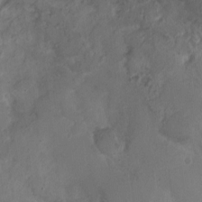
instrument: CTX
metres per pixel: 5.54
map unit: Nhu
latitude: 3.6127
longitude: -15.5183
